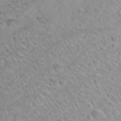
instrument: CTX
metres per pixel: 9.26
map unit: Hto
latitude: 34.3845
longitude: -48.3089
